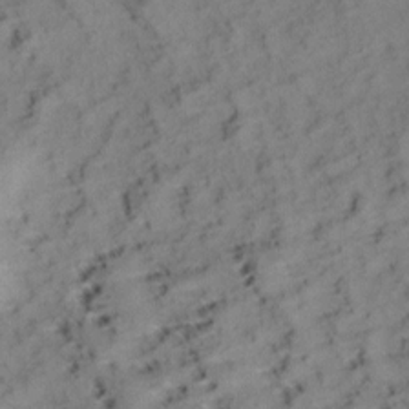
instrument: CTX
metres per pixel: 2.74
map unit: Aa
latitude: 9.7828
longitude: -140.8191
